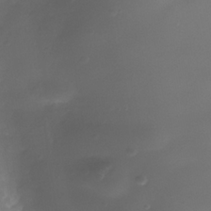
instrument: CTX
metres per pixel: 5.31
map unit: Nhe
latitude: -36.7085
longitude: -117.8583
